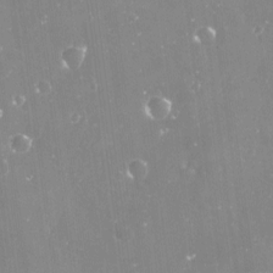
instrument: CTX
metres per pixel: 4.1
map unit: Nve
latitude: -17.5022
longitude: -58.9514
